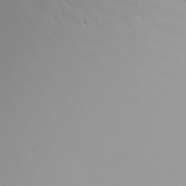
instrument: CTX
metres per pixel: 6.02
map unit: Nhu
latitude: -5.3887
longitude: -91.4615
